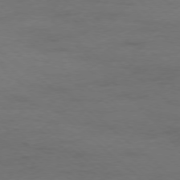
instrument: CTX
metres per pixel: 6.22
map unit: Hpe
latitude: -78.2172
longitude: -20.0255
